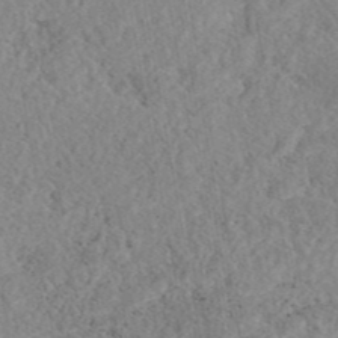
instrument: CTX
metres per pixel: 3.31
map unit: eAb
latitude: 43.2726
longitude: 108.9164
